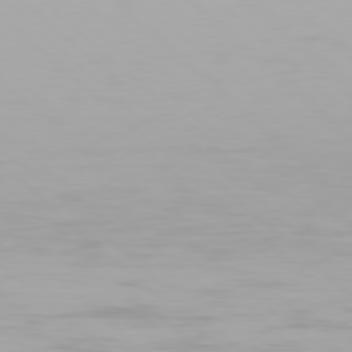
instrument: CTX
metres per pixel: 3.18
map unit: Hpe
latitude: 77.8016
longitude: -132.9325
